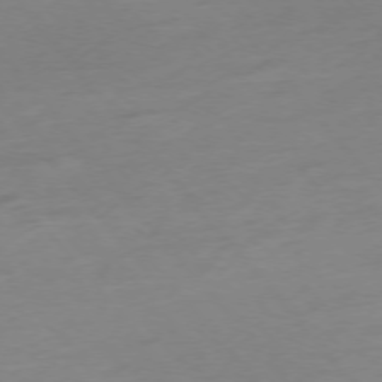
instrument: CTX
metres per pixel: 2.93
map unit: Hpe
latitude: -75.6344
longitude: -14.8380
